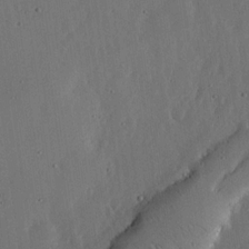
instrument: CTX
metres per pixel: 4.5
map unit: lHvf
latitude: 19.0458
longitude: -115.0647
